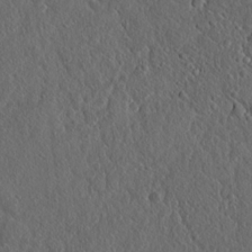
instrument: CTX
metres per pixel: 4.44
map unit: lAvf
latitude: 7.6883
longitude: 167.1242
